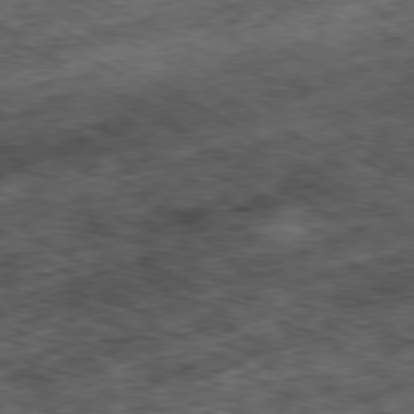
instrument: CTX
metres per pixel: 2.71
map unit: Hpe
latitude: -80.3495
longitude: 22.7463
